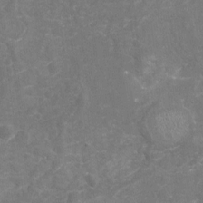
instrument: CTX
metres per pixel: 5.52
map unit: Nhu
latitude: -18.2928
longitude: -56.8757
